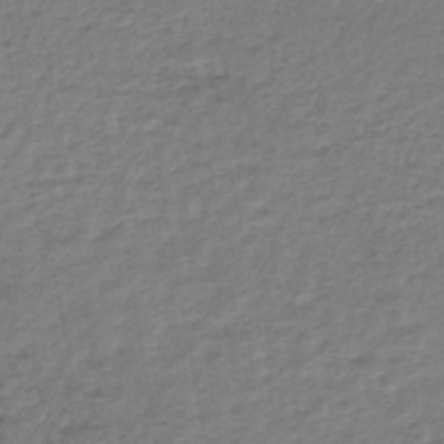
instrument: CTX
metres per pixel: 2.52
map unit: HNhu
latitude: -45.2943
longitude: 102.2740
